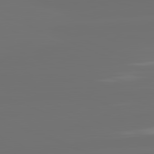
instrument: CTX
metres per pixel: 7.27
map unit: lApd
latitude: 82.1577
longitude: -166.9513
